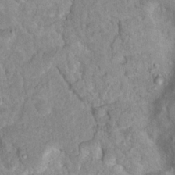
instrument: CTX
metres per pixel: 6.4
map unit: Nhu
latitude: 16.6302
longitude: -31.2159
